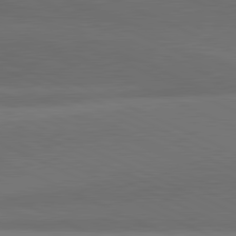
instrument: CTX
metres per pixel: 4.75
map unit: lApd
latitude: 81.4237
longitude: 138.7086
